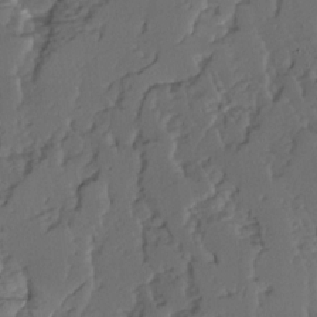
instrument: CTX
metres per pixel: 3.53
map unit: Ave
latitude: 14.4979
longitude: -136.2334
